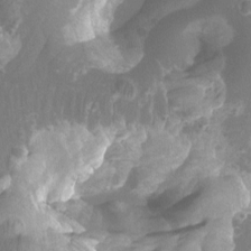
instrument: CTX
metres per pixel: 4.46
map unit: Nhu
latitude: -12.8597
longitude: -64.9703
